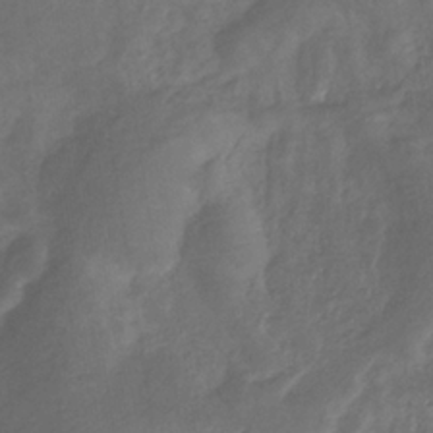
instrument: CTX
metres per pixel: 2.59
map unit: eHb
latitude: -33.1054
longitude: 72.3306
